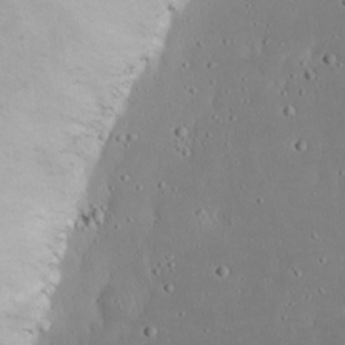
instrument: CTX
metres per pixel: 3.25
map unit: eHh
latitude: 19.9906
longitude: -72.7058
